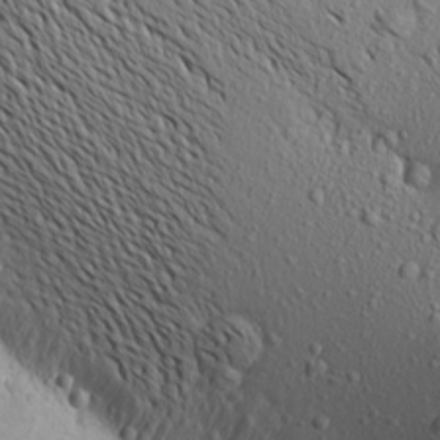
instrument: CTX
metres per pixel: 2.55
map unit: Aa
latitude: 17.3482
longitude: -147.6883
